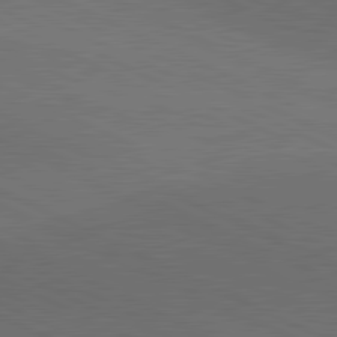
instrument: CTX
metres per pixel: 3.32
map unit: lApd
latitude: 81.4048
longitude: 148.8030
